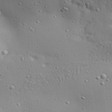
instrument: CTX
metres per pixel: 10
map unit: Aa
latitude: 32.0444
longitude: -132.8758
